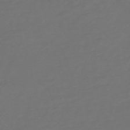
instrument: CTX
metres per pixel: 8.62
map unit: Nve
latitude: -59.1620
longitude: 56.7085
